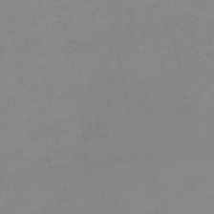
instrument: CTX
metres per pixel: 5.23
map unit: HNb
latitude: -50.0283
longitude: -40.6868
